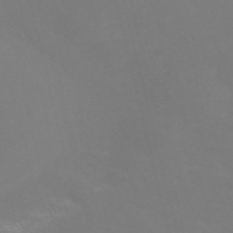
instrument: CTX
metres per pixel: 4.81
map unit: Nve
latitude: -56.9541
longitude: 52.1605
